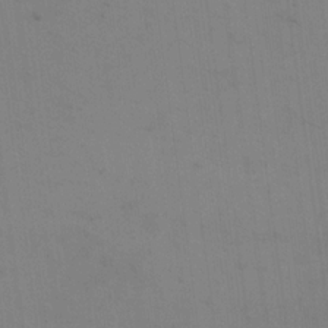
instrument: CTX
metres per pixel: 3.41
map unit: eHh
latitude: 18.1766
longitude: -67.2537
